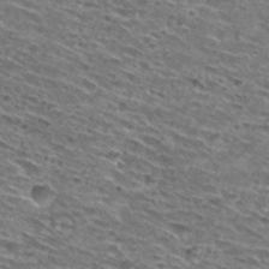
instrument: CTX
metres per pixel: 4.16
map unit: Hto
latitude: 29.4804
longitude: -46.1956
